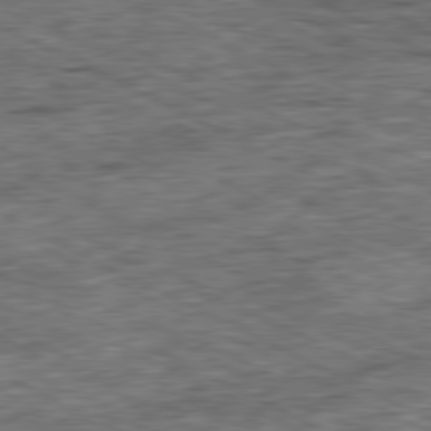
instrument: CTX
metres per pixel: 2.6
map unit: Ap
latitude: -80.9164
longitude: -88.3279
